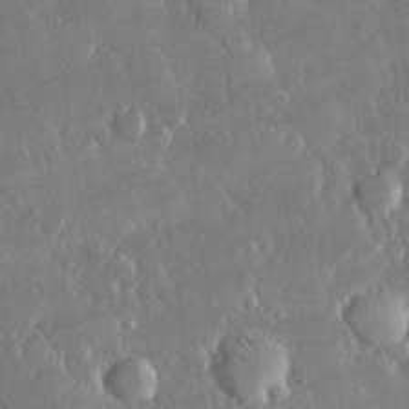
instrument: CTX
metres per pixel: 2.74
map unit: lHvf
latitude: 30.7625
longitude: -92.7057
